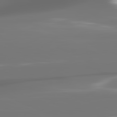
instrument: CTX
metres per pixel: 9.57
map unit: lApd
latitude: 82.0822
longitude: -145.4615
